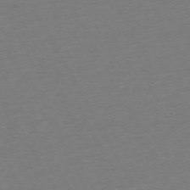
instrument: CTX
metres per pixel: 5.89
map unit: Ap
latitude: -74.0472
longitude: -69.2348
